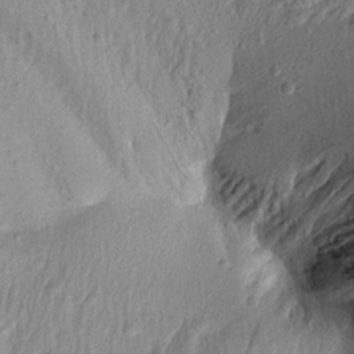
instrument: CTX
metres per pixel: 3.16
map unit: Aa
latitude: 18.4790
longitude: -146.7813
